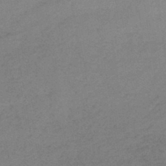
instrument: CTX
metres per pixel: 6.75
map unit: HNhu
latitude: -45.2376
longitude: 90.8219
